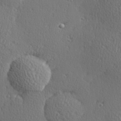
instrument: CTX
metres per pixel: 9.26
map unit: Hve
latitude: 27.3104
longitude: -93.0647
